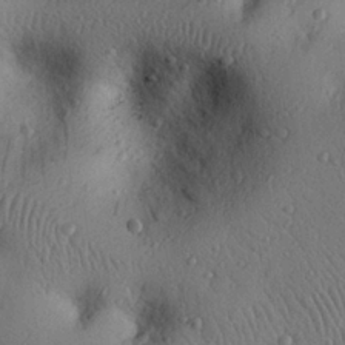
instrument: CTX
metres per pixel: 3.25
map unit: eHh
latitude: 25.4615
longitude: -76.8002
